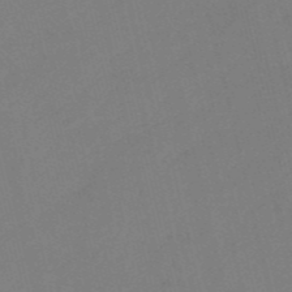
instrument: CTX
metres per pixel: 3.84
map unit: HNb
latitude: -53.4265
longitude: -48.2900
